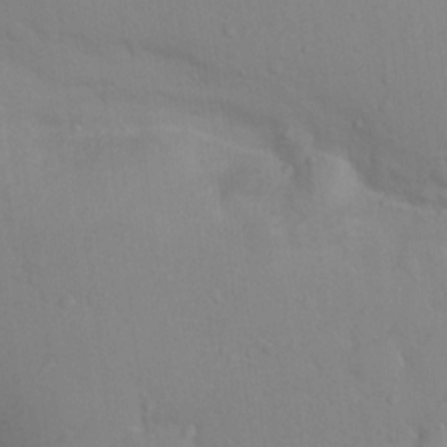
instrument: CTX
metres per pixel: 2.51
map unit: Nhu
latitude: 13.8583
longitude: -28.0633
